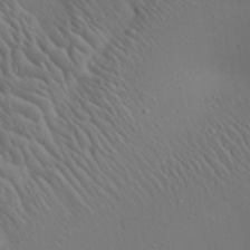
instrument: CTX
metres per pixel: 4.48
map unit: Aa
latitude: 23.4426
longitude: -138.4034
